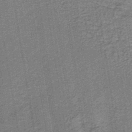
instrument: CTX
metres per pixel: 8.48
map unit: HNb
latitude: -36.1039
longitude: 57.4454
